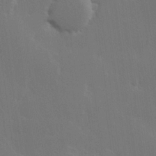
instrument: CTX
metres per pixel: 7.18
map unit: Hve
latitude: 22.8002
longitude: 146.1039
